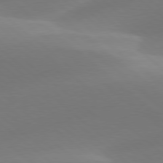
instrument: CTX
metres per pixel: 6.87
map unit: lApd
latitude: 78.3279
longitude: -51.5560
